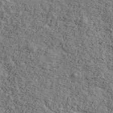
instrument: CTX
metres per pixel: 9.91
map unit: Ave
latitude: 43.4238
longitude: -110.0633
